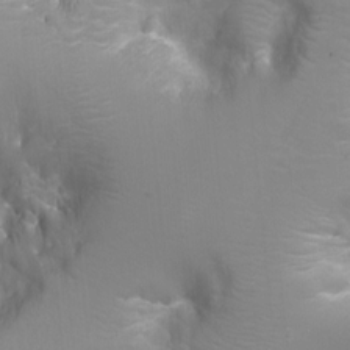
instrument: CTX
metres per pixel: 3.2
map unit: Ht
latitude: -3.1431
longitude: -33.5749
